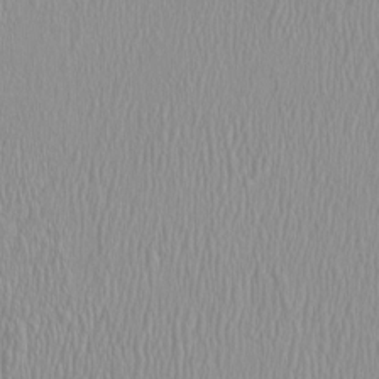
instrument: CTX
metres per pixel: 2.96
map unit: HNhu
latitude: -0.8597
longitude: 1.2943
